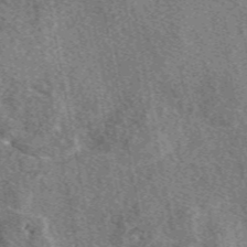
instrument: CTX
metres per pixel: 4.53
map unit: eAb
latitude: 48.8947
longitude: 111.6155
